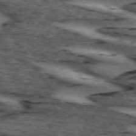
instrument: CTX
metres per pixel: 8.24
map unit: lApd
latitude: 74.0822
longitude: -75.1970
